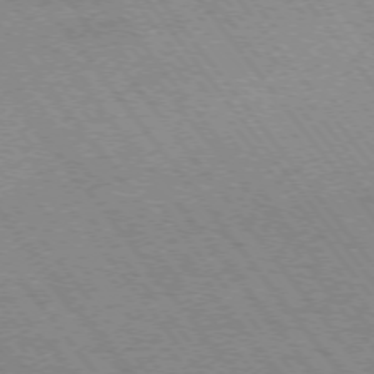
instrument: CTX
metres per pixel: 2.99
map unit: Ap
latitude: -75.2376
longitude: -87.5938
